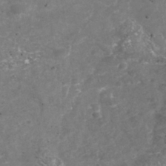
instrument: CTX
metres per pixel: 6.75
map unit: Nhu
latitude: -39.5399
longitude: -81.2348
